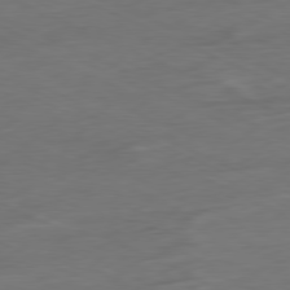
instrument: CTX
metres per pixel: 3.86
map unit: Ap
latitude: -80.4251
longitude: -92.6679
